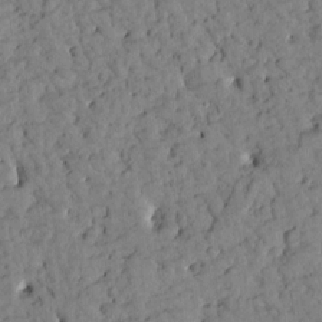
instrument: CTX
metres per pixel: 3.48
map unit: Htu
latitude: -3.7666
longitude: 173.8044
